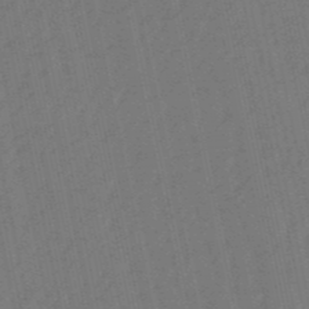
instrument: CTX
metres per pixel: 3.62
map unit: eHb
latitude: -50.9920
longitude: 78.2172
